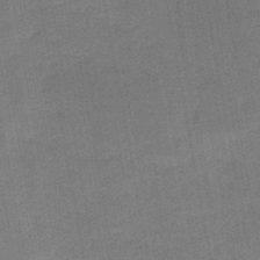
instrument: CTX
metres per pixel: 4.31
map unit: HNb
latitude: -47.9178
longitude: -39.2915
